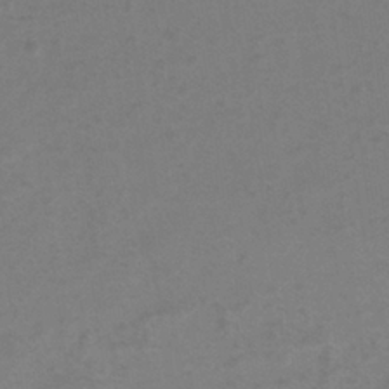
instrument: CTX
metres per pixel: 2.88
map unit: eHh
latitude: -39.6344
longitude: -29.0458
